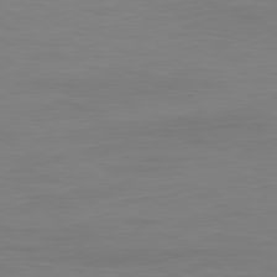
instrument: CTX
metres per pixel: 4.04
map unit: Ap
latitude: -81.3510
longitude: -85.1781
